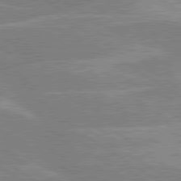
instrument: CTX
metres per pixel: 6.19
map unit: lApd
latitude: 80.2522
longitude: -122.2334
